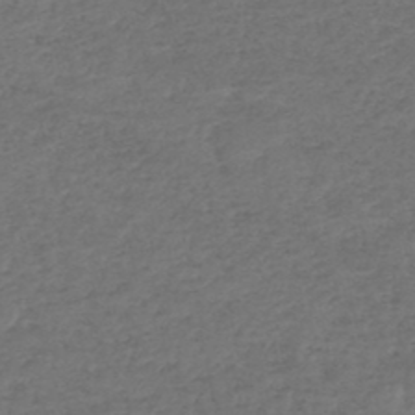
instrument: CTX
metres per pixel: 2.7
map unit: HNhu
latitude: -47.8611
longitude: 96.3495
